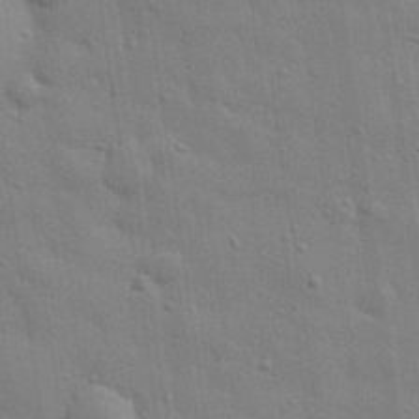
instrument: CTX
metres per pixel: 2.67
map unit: eHh
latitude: 28.7624
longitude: -76.6679
